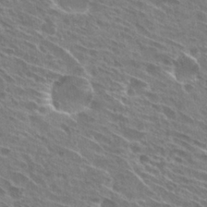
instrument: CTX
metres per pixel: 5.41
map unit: Hto
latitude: 29.0080
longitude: -44.7057
